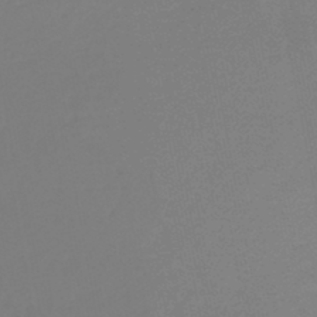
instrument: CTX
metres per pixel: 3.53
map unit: HNb
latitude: -46.5007
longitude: 55.5966
